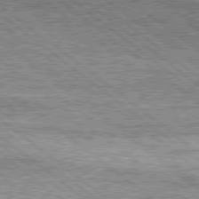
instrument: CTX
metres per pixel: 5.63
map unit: Hpe
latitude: 78.2145
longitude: -121.2348
